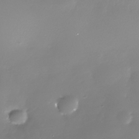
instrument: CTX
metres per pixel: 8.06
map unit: Nhe
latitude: -33.5966
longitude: -88.6680
